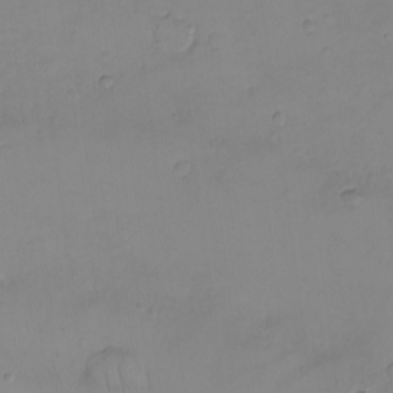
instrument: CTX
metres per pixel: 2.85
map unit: eHh
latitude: -9.9367
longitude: -66.2144
